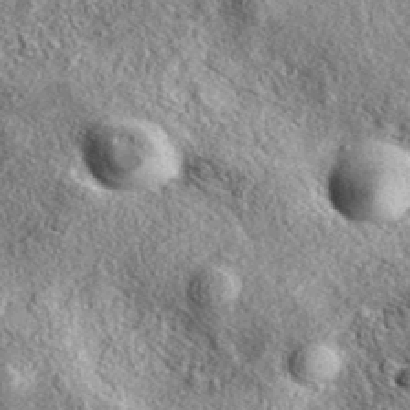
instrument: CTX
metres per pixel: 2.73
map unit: eAb
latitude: 38.3656
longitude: 109.8422
